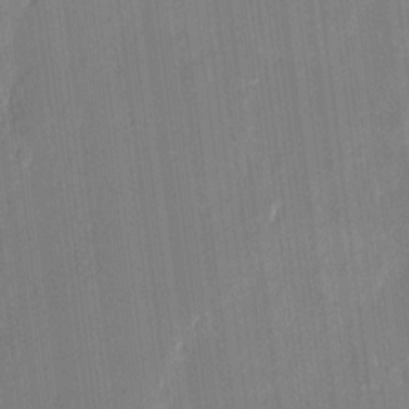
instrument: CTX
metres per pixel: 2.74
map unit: eHh
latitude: 10.8002
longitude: -70.1011
